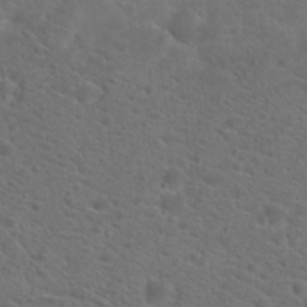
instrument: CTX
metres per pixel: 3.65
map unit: Hto
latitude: 19.7260
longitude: -38.6490
